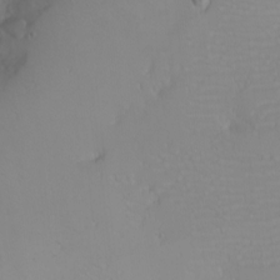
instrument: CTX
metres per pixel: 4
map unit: eHh
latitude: -6.3117
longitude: -82.8946
